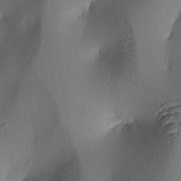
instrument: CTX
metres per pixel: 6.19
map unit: lAa
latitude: 4.8380
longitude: -112.5168
